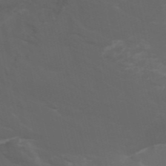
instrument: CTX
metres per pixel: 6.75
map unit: Nhu
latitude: -0.7841
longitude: -78.2145
